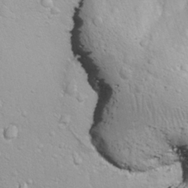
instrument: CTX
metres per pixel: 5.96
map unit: Ave
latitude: -10.7274
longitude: -120.8191
